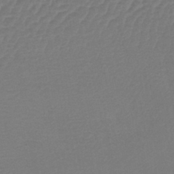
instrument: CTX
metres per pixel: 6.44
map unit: lHb
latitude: -43.1809
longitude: 76.5196
